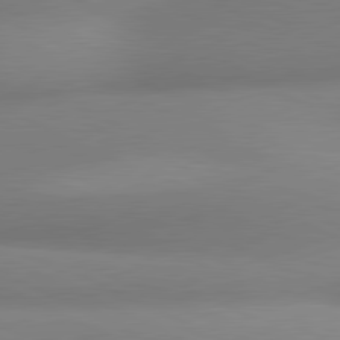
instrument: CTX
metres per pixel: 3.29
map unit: lApd
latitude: 80.8758
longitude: 131.3320
